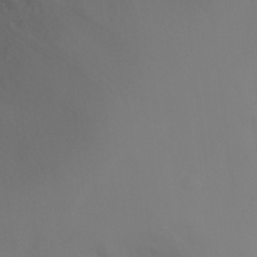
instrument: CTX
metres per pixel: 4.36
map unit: Ht
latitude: -9.8422
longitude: -31.9906
